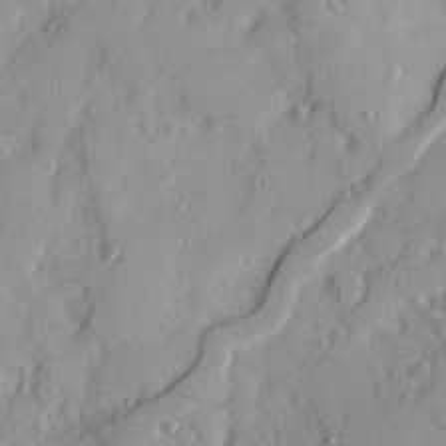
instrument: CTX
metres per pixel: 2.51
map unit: Ave
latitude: 21.7072
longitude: -131.3671
